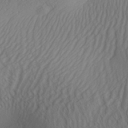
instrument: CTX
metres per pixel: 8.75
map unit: Aa
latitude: 30.1767
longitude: -140.9324
